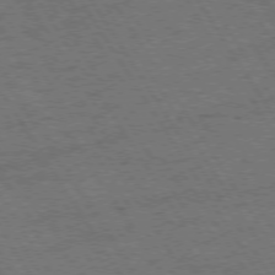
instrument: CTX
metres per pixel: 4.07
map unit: Hpe
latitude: 72.9703
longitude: -128.2711
